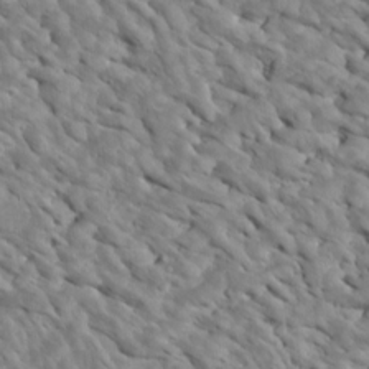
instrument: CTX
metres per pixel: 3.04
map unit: Htu
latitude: 2.4790
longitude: 142.8030
